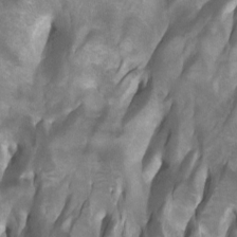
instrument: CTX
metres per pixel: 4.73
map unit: Htu
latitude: -7.3509
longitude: -49.4048
